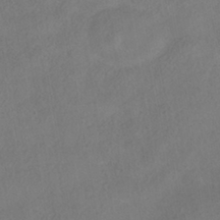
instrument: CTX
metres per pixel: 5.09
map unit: HNhu
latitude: -40.9353
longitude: 100.9919
